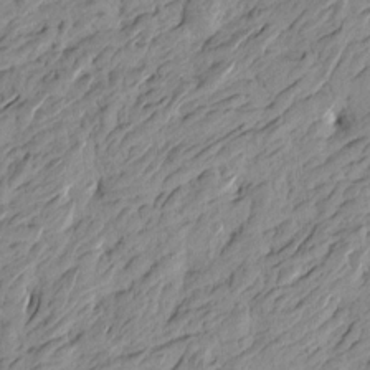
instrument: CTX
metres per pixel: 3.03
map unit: Htu
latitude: -4.1228
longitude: -176.1389
